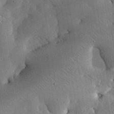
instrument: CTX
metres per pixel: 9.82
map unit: eHh
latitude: 30.5168
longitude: -79.8206
